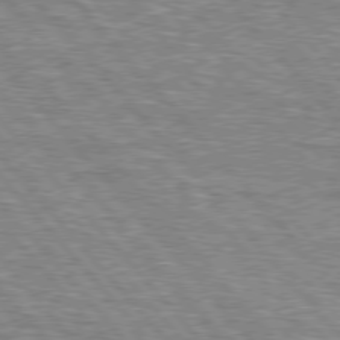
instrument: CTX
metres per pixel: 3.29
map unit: lApd
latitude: 76.4412
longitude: -74.4223
